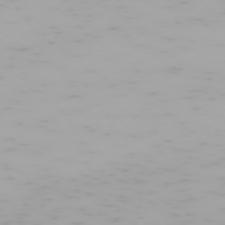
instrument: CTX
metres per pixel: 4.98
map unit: Hpe
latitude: -74.0850
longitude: 4.6329
